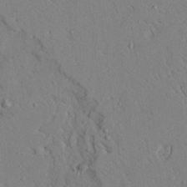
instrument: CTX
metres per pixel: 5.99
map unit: Aa
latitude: 24.0444
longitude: -132.3656
